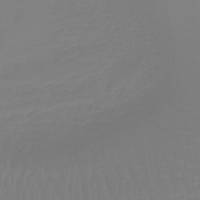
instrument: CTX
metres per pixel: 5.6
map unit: lHb
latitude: -41.5399
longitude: 60.4440
